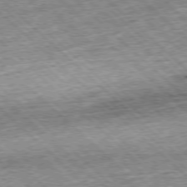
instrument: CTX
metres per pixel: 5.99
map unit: Hpe
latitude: -77.7667
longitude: 14.3873
